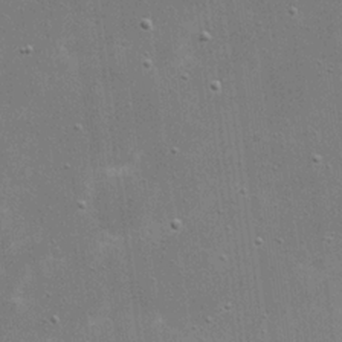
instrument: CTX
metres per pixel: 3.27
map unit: eHh
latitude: 21.6316
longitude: -67.2537
